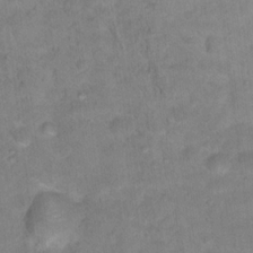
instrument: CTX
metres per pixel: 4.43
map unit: Hto
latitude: 18.3089
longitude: -38.7246
